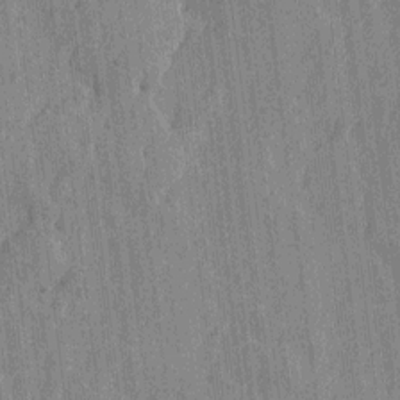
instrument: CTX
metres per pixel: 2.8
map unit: Htu
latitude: -7.3131
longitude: 176.2551
